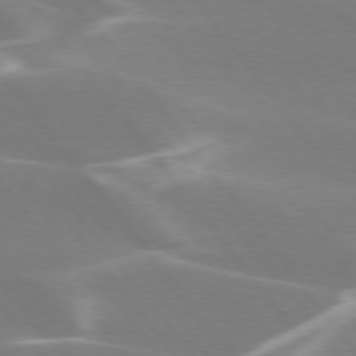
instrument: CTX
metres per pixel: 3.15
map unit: lApd
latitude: 75.6316
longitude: -62.4223
